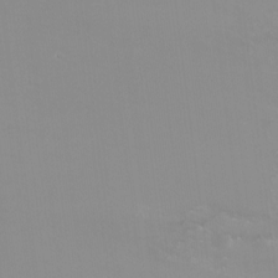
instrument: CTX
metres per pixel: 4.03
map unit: Ht
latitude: -9.5966
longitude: -45.5938
